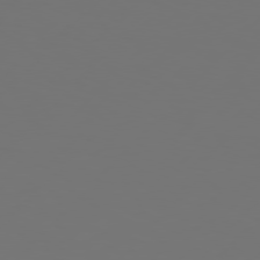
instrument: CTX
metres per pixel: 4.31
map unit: Hpe
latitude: 77.1214
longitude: -139.0080
